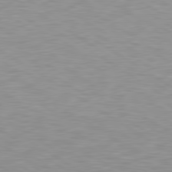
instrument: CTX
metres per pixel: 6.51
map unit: lApd
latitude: 79.3293
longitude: -88.3090
